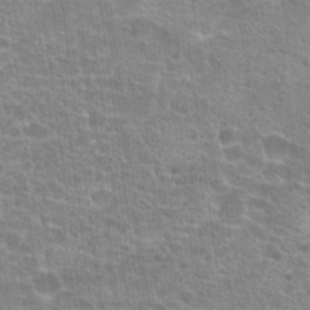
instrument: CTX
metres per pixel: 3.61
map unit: Hto
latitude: 20.8947
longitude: -42.7246
